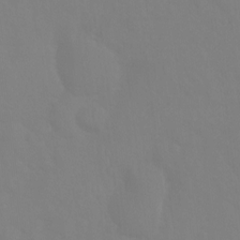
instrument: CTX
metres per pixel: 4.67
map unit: Ht
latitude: -9.5588
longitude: -34.9135
